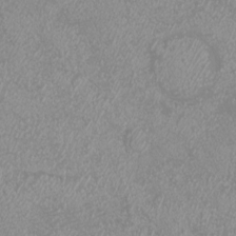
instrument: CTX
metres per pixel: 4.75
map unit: eHh
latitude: -7.1431
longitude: -77.3481
